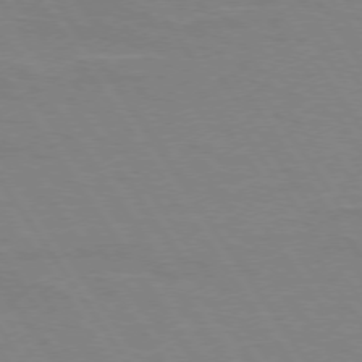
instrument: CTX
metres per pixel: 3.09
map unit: lApd
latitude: 73.8017
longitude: -56.7624
